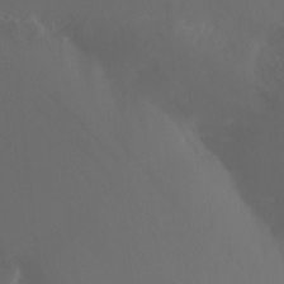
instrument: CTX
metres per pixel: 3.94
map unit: Hto
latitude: -6.7463
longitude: -47.8962
